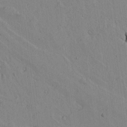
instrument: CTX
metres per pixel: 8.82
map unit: lAvf
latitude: 15.0837
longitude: -125.4615
